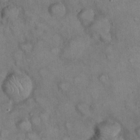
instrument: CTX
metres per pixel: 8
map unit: eHh
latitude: 22.3845
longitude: -60.9891
